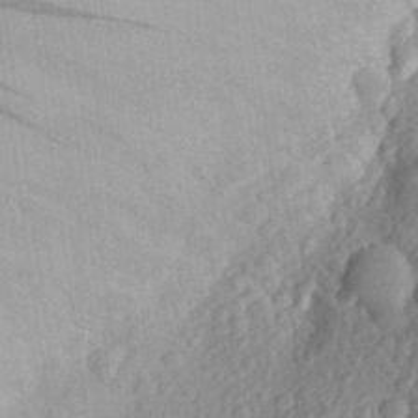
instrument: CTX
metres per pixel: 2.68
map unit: Aa
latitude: 26.2334
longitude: -145.4237
